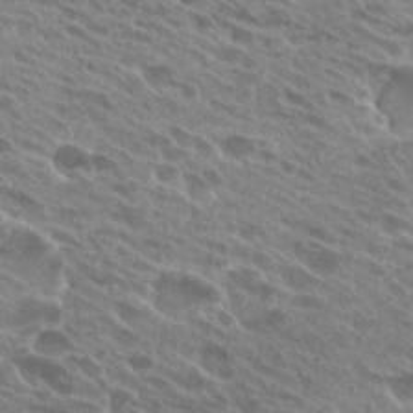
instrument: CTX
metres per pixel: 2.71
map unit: Hto
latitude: 25.6316
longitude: -40.4223
